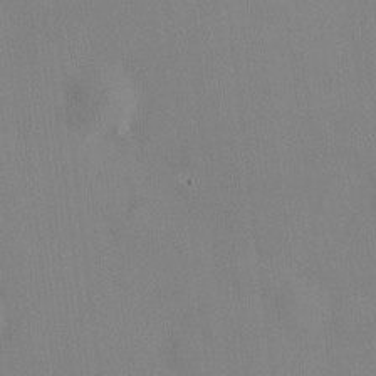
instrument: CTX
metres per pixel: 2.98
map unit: HNhu
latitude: 9.1970
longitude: 10.5007
